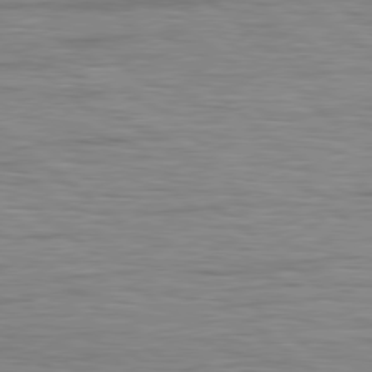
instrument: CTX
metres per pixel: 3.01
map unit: Hpe
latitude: 78.9325
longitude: -140.4601
